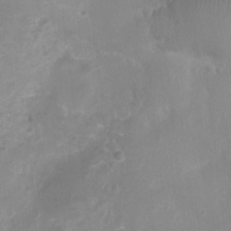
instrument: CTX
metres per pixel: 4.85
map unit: Nhu
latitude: -0.2551
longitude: -16.6113
